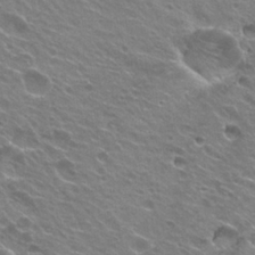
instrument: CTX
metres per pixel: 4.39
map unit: Hto
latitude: 24.3467
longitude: -30.8380
